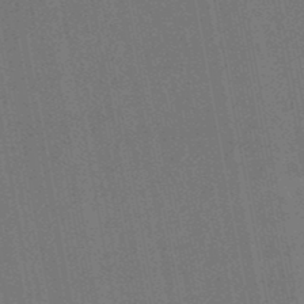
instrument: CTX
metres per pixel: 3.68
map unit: lHb
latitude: -49.0298
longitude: 73.7477
